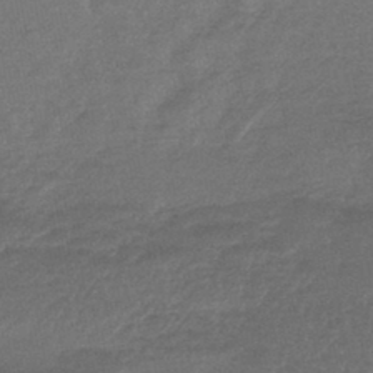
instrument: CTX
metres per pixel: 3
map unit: lHb
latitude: -43.9556
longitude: 81.1998
